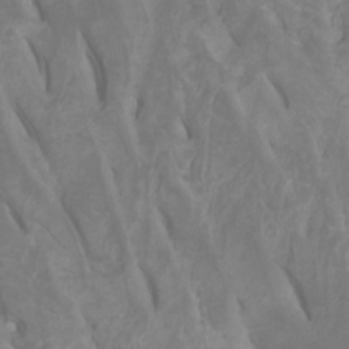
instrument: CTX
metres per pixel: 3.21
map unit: Htu
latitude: -5.5588
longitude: 138.4818
